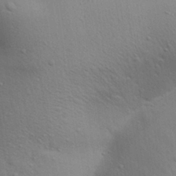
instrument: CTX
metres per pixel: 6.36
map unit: Aa
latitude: 28.9891
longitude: -145.4048
